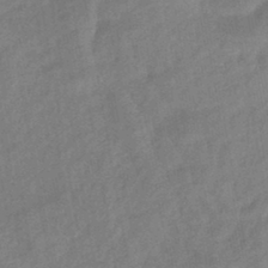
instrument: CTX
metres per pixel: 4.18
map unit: eHb
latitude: -42.8030
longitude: 84.1605
